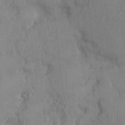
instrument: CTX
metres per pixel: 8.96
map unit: Ht
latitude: 0.4223
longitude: -13.1025
